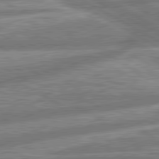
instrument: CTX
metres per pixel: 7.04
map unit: lApd
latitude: 80.8569
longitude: -165.4993
